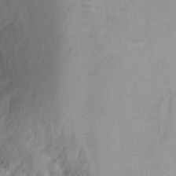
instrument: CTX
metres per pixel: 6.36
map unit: Ht
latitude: 2.8380
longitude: -34.0444
